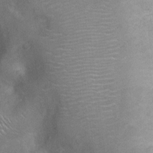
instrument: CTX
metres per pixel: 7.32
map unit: Ht
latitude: -3.2376
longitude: -15.9717
